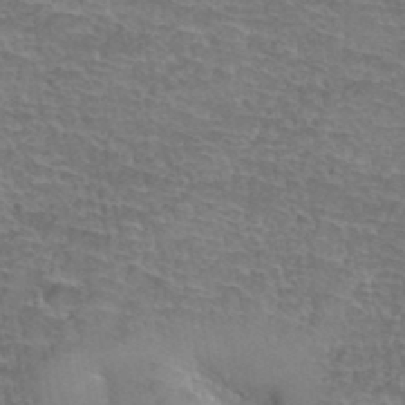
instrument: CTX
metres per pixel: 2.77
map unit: Hto
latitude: 37.8961
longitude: -42.3278
